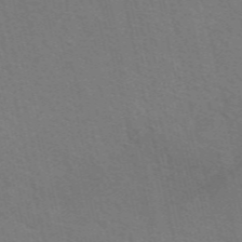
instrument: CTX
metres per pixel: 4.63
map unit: eAb
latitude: 51.1970
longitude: 111.0675
